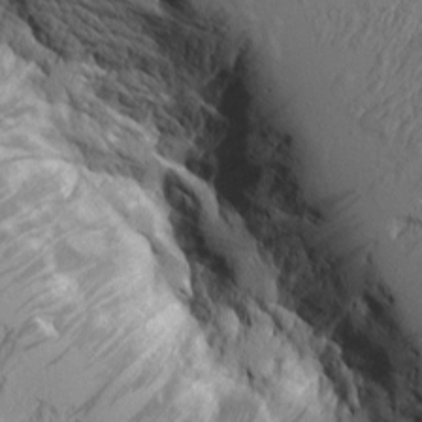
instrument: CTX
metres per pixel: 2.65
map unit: Aa
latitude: 7.8961
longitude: -129.1970
